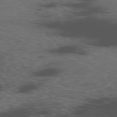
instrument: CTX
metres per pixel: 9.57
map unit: Ap
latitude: -76.2739
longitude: -66.5923
